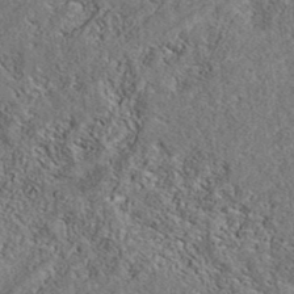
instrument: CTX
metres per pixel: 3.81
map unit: eAb
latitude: 38.1767
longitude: 112.1228
